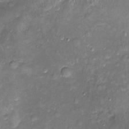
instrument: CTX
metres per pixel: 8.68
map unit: Htu
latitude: -5.4265
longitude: 157.6533
